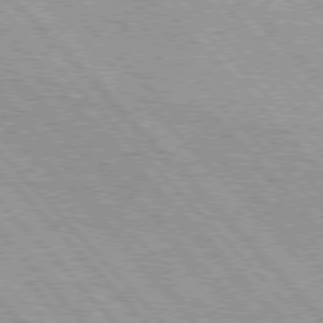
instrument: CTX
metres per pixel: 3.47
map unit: lApd
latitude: 76.1766
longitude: -73.1970
